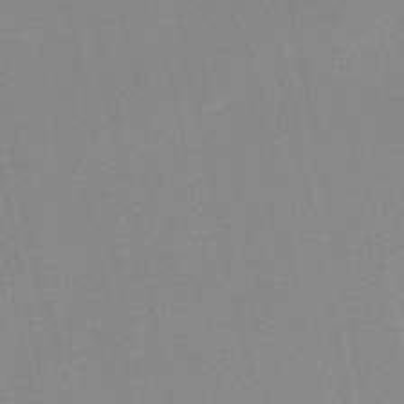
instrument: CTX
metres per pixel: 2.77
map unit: lHb
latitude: -44.9731
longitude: 77.2943
